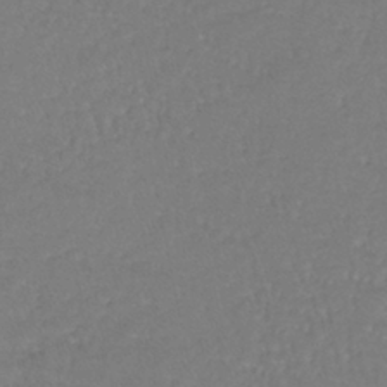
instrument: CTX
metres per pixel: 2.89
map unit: lHb
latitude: -41.4454
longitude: 65.4077
